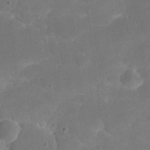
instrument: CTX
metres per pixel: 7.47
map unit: eHh
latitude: 20.2712
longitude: -63.5371
